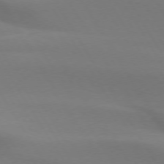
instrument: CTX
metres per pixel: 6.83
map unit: lApd
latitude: 73.7072
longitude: -49.3482
